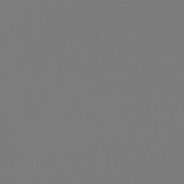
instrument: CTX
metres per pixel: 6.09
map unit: eHb
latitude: -50.4251
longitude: 74.8408
